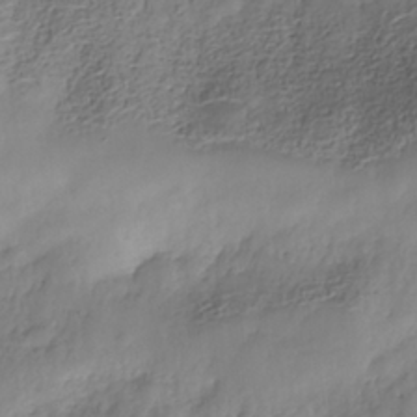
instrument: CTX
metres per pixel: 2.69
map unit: Nhe
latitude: -36.3495
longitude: -178.8947
